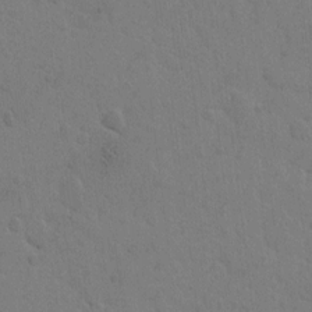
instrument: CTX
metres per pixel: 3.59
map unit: Hto
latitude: 6.4223
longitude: -62.8191
